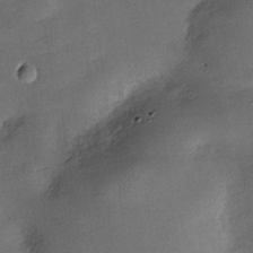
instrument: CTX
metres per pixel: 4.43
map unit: Hve
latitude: -27.7100
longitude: 92.3684
